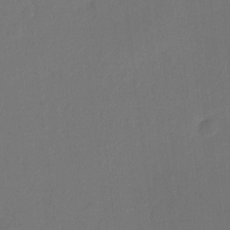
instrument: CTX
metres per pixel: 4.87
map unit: HNhu
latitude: 8.5168
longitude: -0.2900
